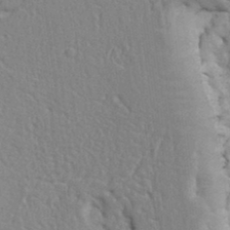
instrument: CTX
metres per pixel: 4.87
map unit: Ht
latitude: 9.6127
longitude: -76.8758
